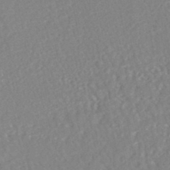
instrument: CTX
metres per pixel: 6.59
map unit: HNhu
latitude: -47.7099
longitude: 103.1242
